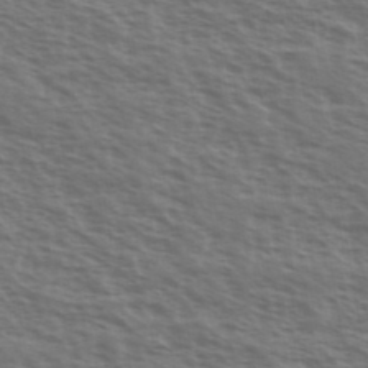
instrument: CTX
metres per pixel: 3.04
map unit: Ave
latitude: 38.8191
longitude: -111.4427
